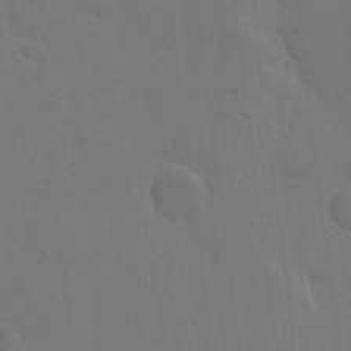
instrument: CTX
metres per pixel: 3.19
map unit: eHh
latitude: 5.3859
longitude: -65.8583
